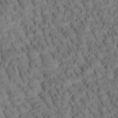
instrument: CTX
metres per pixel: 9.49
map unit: Htu
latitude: -3.5021
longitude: 172.9353
